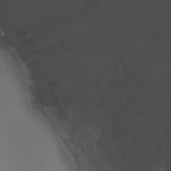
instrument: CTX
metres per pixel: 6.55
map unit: lHvf
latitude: 22.9514
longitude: 141.1053
